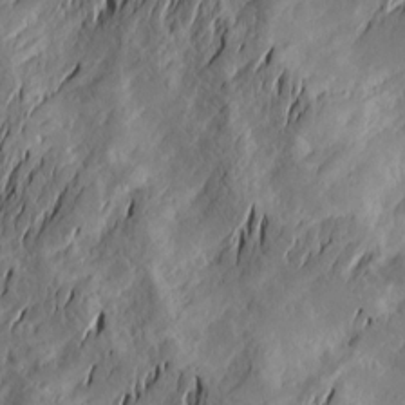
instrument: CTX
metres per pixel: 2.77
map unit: Htu
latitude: -2.8596
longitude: -176.9513
